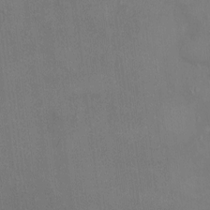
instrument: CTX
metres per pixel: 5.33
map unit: HNhu
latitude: 5.5560
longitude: 7.4265
